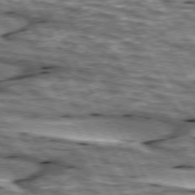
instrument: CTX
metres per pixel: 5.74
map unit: lApd
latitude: 74.3278
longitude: -55.2726
